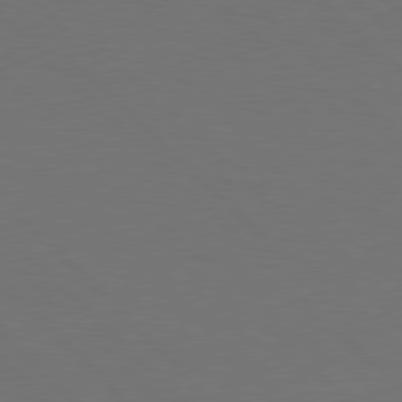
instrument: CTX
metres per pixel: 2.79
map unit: Hpe
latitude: 77.8583
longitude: -163.9150
